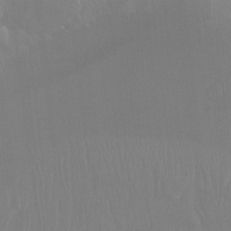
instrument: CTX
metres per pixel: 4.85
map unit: Hto
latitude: -8.0472
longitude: -47.3104
